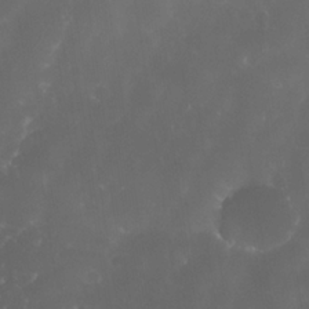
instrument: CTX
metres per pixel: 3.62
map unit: Nhe
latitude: -34.5952
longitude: -145.5749
